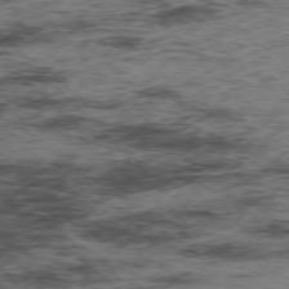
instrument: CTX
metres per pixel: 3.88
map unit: Hpe
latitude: -76.8975
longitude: -17.8961
